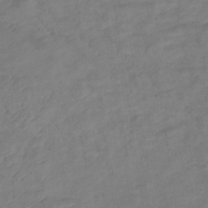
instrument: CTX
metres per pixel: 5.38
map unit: eHb
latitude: -33.3699
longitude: 72.1228
